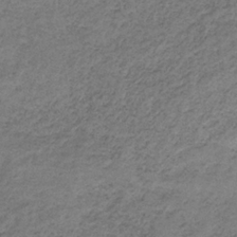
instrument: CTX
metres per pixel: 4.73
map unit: HNb
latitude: -32.8219
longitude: 59.9556
